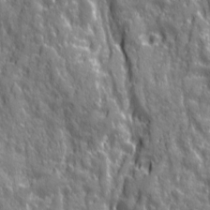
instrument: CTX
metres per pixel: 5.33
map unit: Ave
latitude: 20.4601
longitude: -133.1970
